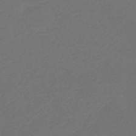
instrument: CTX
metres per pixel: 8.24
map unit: HNb
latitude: -47.0108
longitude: 56.5762
